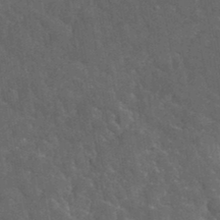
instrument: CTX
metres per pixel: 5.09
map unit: lHvf
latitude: 37.7450
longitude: -90.9703
